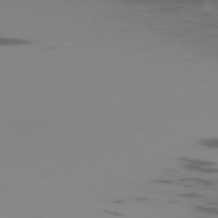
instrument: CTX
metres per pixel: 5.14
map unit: Ap
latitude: -77.8989
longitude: -66.9891
